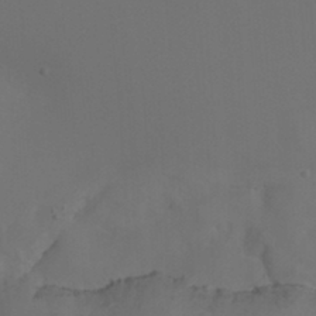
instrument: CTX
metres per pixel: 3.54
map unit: Nhu
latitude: -14.4440
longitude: -55.8016
